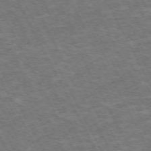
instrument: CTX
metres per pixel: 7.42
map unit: Hpe
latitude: -71.9178
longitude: 9.5021
